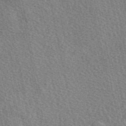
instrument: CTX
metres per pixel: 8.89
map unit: eAb
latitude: 50.6301
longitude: 114.2361
